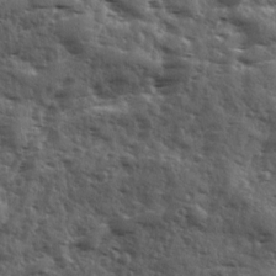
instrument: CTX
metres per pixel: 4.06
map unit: Ave
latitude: 11.7450
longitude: -102.9702
